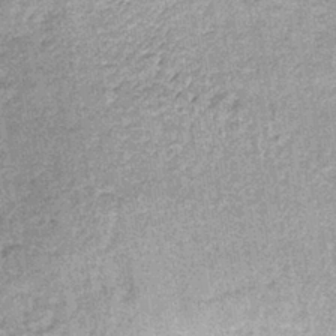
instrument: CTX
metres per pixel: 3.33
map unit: lHb
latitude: -36.2739
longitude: 65.5399
